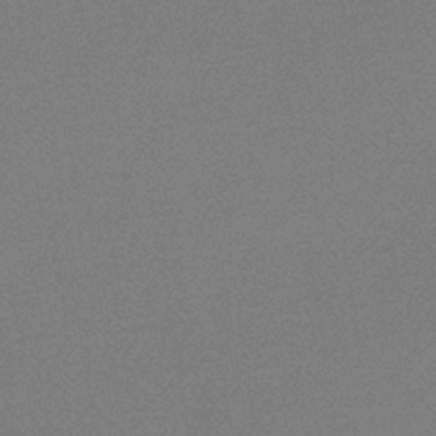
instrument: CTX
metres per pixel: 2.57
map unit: HNb
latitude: -34.4818
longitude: 52.8597
